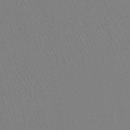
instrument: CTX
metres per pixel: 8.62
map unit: lHb
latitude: -38.6897
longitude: 58.3306
